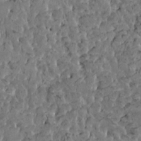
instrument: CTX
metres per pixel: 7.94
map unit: HNhu
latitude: 5.4426
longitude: -0.6490
